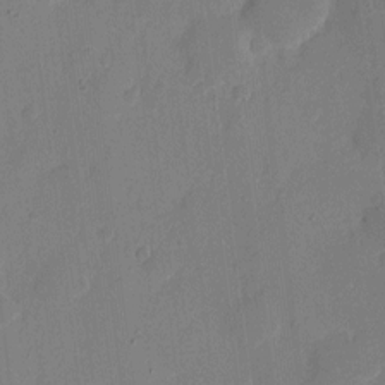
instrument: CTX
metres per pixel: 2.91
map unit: eHh
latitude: 6.4034
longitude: -66.3089
